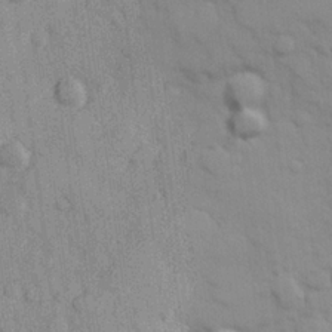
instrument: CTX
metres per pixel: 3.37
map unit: Hve
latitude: 25.8016
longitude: 147.9745
